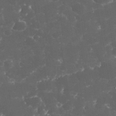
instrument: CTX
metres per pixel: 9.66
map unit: eHh
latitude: 33.3104
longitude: -63.7072
